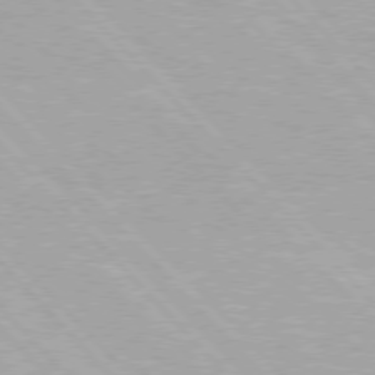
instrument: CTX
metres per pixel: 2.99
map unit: Hpe
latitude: 76.1766
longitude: -156.0822
